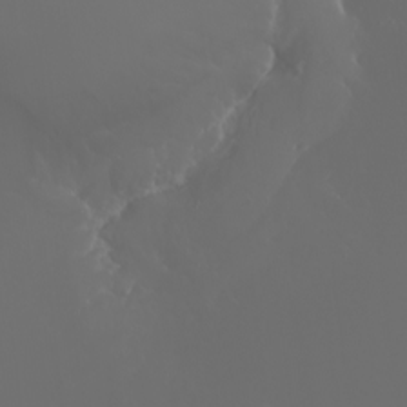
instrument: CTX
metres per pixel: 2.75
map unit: Nhu
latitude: -5.4832
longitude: -90.6868
